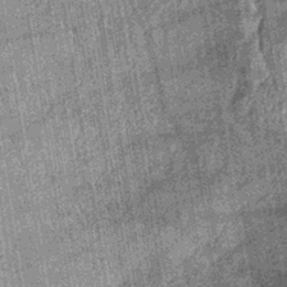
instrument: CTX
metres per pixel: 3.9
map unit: lHb
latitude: -39.7288
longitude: 66.4251
